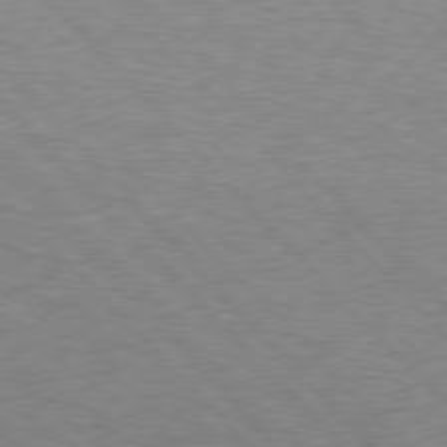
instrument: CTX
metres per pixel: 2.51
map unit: Hpe
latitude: 77.3670
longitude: -157.7827
